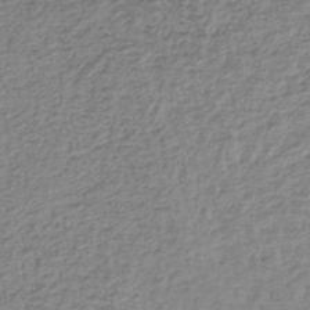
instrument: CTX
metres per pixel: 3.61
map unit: lHb
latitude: -42.4817
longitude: 72.7085
